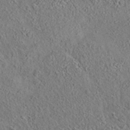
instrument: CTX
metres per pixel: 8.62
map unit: eAb
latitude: 35.8772
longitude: 114.1228
